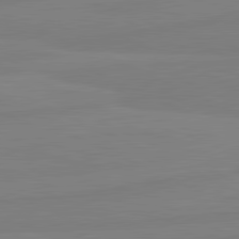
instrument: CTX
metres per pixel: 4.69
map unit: lApd
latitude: 81.4993
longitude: -177.9528
